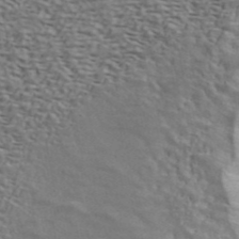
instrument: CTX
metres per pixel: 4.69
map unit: ANa
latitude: 43.1781
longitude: 48.2173
